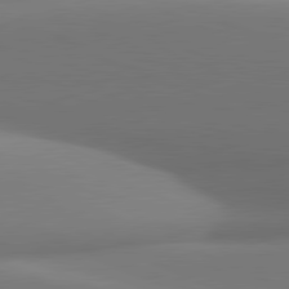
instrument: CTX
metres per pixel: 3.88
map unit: lApd
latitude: 81.4048
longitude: 142.7652
